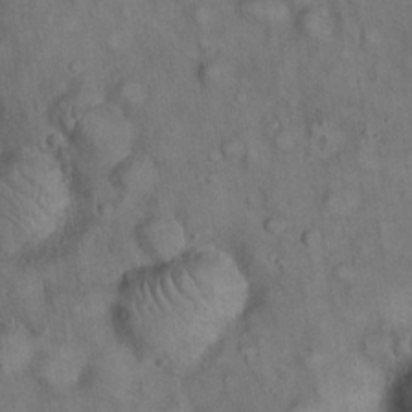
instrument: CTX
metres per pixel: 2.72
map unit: eHh
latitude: 22.5546
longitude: -60.9702
